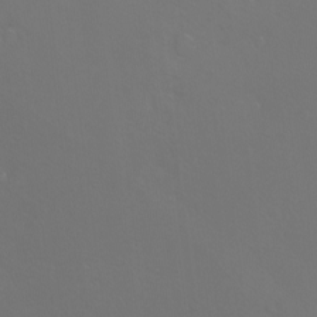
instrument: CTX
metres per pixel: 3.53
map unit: eHh
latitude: -10.9542
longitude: -65.4048
